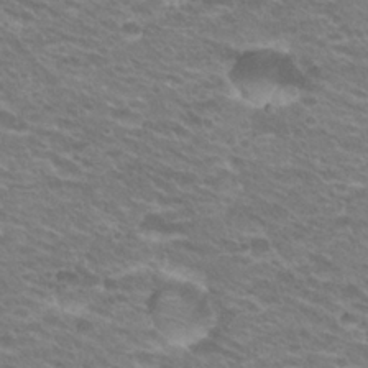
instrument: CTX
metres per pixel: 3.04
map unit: Hto
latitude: 25.5182
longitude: -30.1389
